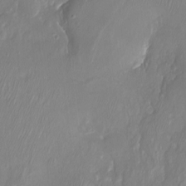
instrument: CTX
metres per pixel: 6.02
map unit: eHh
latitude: -5.1431
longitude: -77.8016
